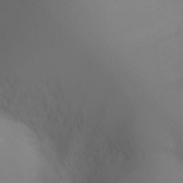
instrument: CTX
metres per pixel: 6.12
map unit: Ht
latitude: -5.6344
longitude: -26.0822
